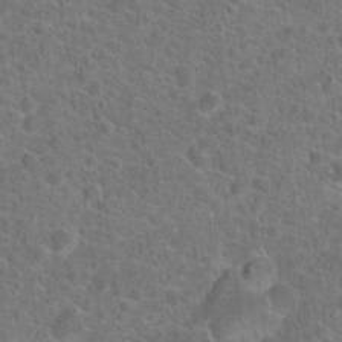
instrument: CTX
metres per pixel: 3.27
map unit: Hto
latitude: 19.5938
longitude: -43.6316
